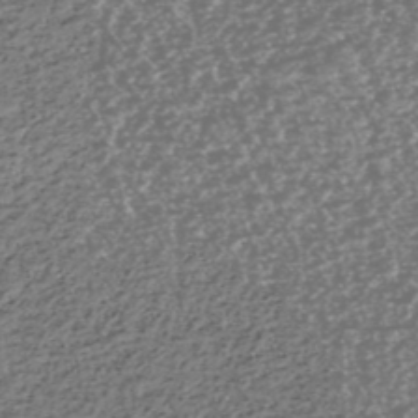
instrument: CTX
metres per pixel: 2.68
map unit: HNhu
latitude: -46.9164
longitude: 30.9730
